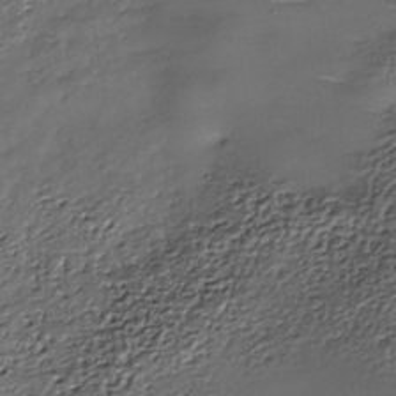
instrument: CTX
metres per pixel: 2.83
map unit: Nhe
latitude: -36.6140
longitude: -89.7261
